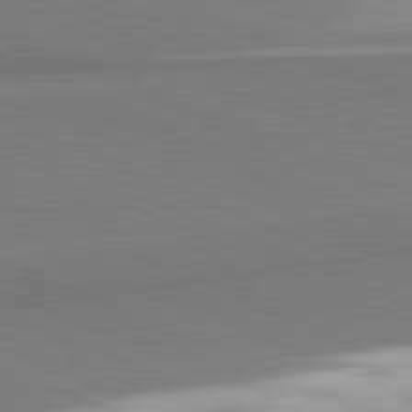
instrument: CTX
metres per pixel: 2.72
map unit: lApd
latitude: 81.7261
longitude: 160.8786
